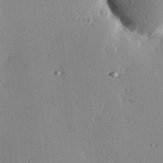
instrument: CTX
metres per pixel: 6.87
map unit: eHh
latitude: 23.3482
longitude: -90.1200
